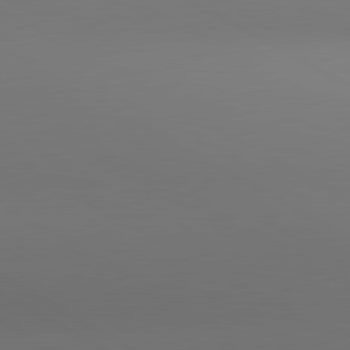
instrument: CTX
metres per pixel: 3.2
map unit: lApd
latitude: 80.8947
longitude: 137.3131
